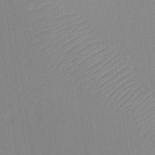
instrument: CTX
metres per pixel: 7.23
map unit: HNb
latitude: -33.4455
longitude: 63.6155
